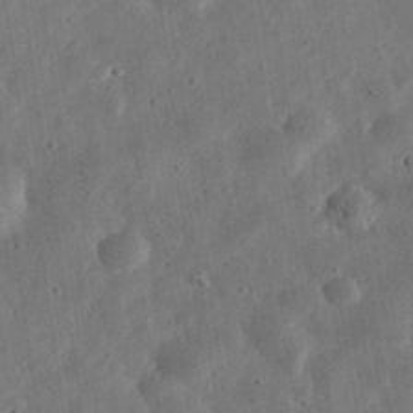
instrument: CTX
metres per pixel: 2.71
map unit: eHh
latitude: 33.2726
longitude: -75.9906
